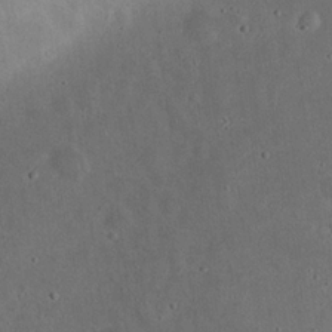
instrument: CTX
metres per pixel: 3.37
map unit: eHh
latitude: 24.0444
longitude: -70.4412
